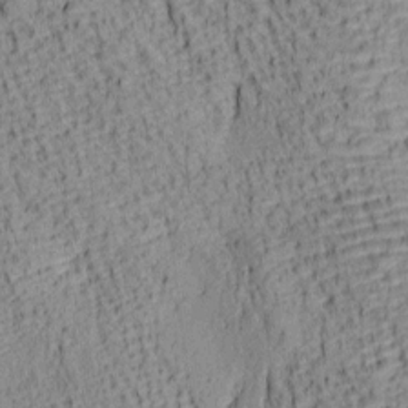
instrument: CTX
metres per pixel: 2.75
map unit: lAa
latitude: 7.2159
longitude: -115.3292
